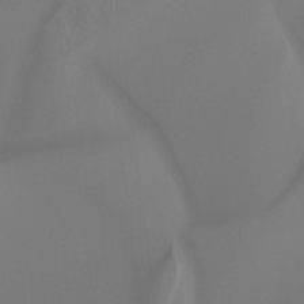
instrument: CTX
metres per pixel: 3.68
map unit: Hto
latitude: -8.5952
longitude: -46.2901
